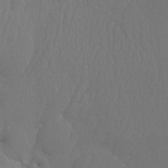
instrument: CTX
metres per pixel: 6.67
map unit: Htu
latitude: -6.9541
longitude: -33.3104
